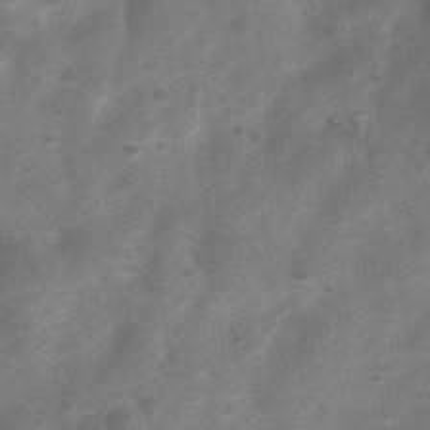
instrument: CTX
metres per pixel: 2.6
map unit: Nhu
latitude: 6.8191
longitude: -23.5749
